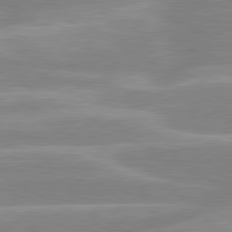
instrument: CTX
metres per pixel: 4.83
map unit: lApd
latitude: 80.5735
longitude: -124.6301
